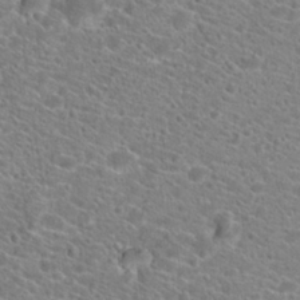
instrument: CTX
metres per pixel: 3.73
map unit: Hto
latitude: 20.1011
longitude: -38.6868
